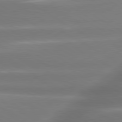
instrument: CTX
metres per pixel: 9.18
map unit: lApd
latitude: 80.0255
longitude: -138.0633
